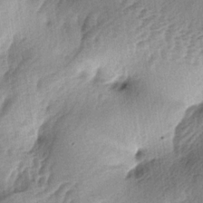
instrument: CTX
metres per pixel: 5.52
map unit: lAa
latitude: -4.4629
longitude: -125.1403
